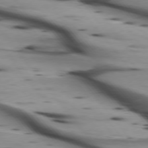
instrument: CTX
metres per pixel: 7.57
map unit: lApd
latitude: 75.3293
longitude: -65.5371
